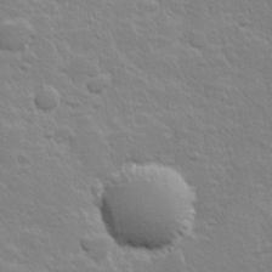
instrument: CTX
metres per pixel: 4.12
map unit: Hve
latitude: 24.1199
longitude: 144.7085
